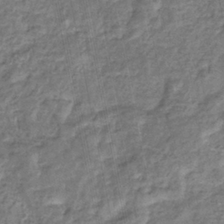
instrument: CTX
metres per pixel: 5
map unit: eHb
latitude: -34.8030
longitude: 76.2173
